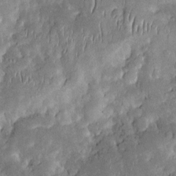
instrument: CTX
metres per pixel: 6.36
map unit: Htu
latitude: -0.7653
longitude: 149.3699
